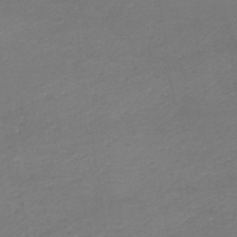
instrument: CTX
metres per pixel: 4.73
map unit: HNb
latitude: -46.0661
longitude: -44.0822
